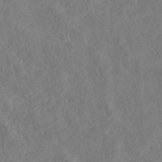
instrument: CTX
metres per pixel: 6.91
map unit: ANa
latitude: 40.4034
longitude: 18.4062
